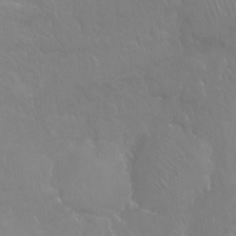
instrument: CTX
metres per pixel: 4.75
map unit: Hto
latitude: -7.2754
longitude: -37.8017
